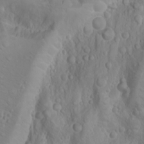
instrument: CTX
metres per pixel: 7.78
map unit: Nhu
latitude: -4.5384
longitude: -87.1592
